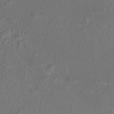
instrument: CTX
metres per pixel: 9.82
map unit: Htu
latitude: -10.7463
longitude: -73.6505
